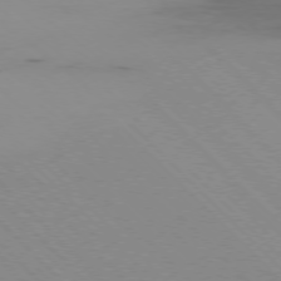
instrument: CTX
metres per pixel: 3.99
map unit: Ap
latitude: -77.2187
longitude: -66.7057
